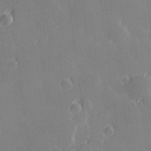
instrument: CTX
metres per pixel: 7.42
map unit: Hve
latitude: 28.2333
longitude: 145.1053
